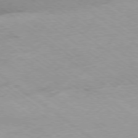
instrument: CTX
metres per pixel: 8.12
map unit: Ap
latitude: -79.1053
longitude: -99.5371
